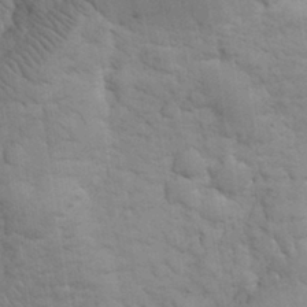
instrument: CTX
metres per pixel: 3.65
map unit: eHh
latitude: 32.2145
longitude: -67.1970
